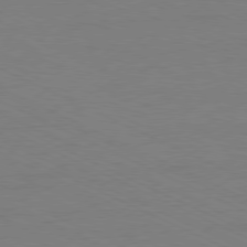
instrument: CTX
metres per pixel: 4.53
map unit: Ap
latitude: -80.8786
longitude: -60.1011
